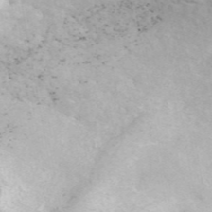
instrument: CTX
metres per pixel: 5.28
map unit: ANa
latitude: 45.9150
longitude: 23.5210
